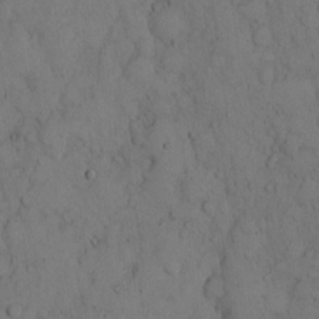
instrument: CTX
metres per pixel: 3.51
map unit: Hto
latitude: 9.0648
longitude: -58.0255
